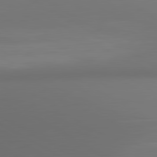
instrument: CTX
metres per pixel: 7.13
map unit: lApd
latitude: 80.8758
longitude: 137.1998
